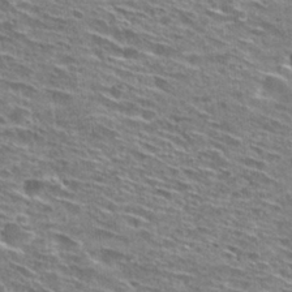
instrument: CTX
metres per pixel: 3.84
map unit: Hto
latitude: 28.4412
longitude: -46.2334
